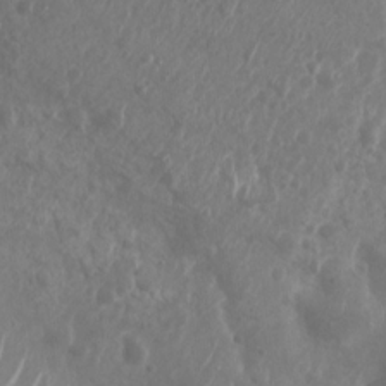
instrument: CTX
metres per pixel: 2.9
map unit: Nhu
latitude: 6.2522
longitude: -18.9702
